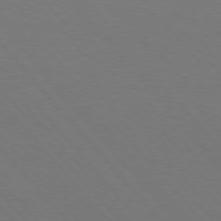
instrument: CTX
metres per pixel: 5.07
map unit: Hpe
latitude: 75.8017
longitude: -141.8394
